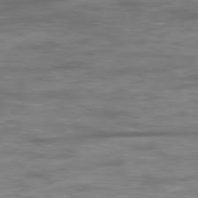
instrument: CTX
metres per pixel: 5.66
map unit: Ap
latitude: -79.5399
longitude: -74.6679
